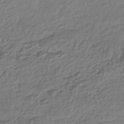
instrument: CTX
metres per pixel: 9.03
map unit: HNhu
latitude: -42.5762
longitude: 107.1431
